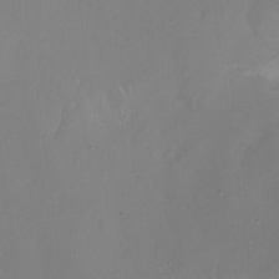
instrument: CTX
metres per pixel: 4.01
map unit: Nhe
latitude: -26.8596
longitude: -110.6113
